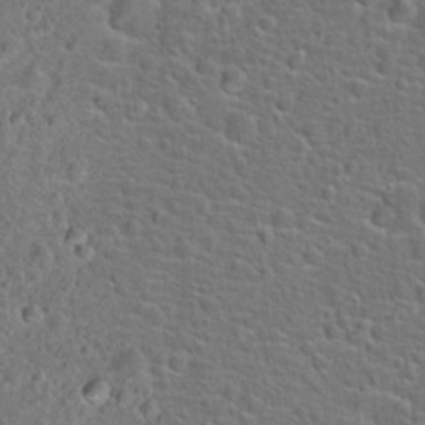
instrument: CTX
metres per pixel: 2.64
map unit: Hto
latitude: 22.1011
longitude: -46.4790
